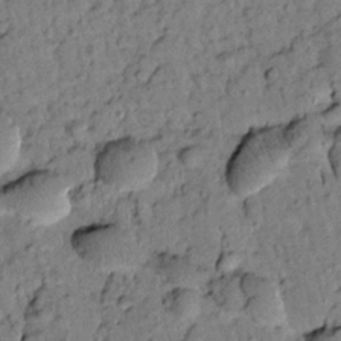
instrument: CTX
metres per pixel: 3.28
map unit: Htu
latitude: -2.2361
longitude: 173.3887
